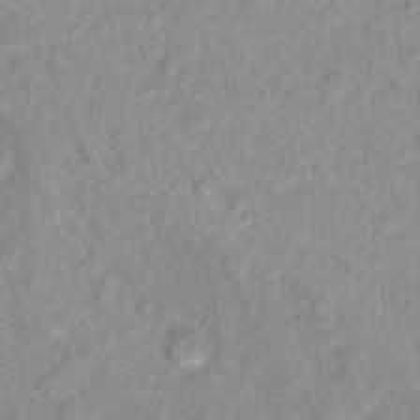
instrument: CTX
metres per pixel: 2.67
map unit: Nhu
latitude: 16.1767
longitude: -31.6883
